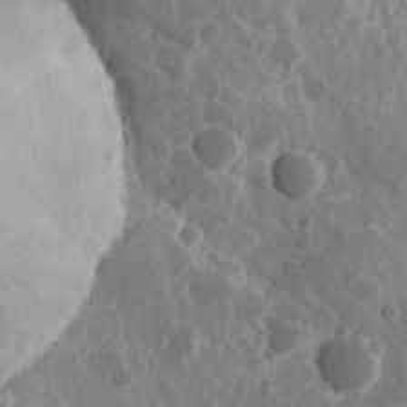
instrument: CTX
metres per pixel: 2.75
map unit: Hve
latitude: 24.7435
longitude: 146.2739
